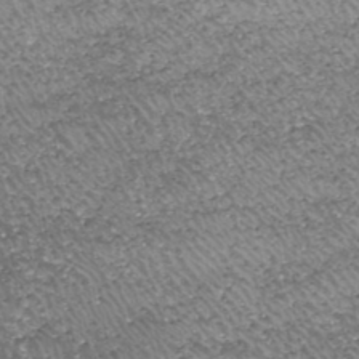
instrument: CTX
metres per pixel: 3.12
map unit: HNhu
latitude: -47.0297
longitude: 30.7841
